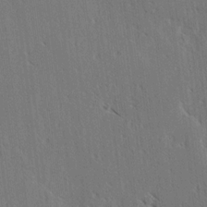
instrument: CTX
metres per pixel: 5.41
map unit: lAvf
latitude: -3.8422
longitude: -113.4048
